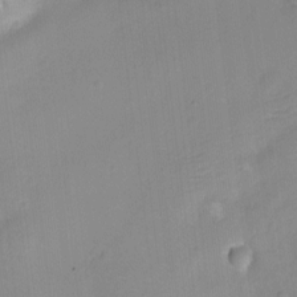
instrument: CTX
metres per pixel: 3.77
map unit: Ht
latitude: -5.6722
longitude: -21.1214
